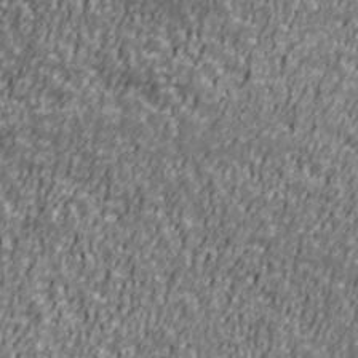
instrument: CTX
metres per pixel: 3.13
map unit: Ave
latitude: 41.0647
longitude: -112.5735
